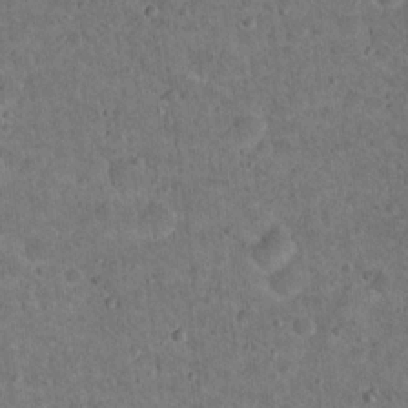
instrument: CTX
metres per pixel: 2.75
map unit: Nhu
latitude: 18.1766
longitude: -29.5182
